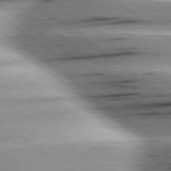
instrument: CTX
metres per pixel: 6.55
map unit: Hpe
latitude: 78.8947
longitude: -154.8191
